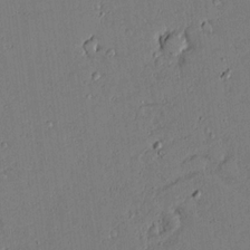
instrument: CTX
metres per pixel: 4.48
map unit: lAvf
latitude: 16.3845
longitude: -127.5749
